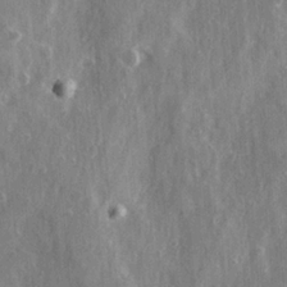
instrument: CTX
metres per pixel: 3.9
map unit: Ave
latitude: 22.5168
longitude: -133.9339
